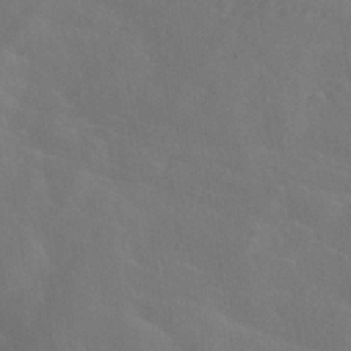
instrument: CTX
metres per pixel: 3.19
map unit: ANa
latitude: -37.1431
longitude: 95.5966
